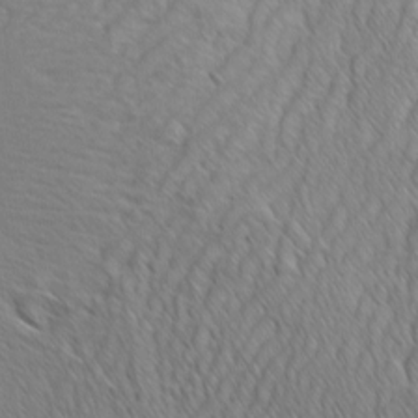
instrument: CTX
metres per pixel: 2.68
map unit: Ave
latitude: -1.3321
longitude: -113.4993
